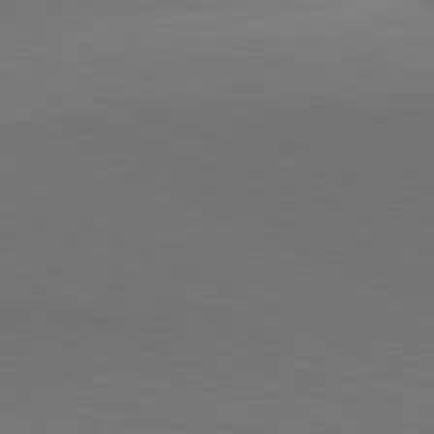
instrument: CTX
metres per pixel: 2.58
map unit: lApd
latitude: 81.2915
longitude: 154.3684
